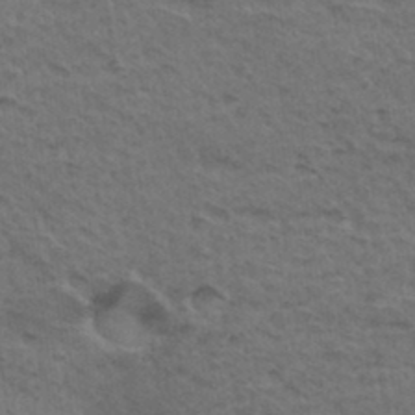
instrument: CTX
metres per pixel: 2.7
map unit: Hto
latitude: 35.2537
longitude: -46.3657
